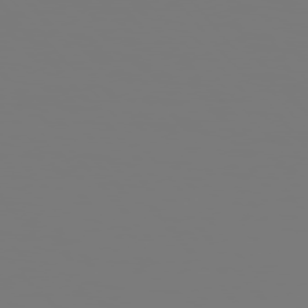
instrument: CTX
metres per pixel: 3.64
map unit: Hpe
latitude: 76.1200
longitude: -127.5749
